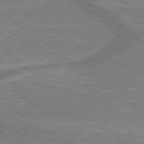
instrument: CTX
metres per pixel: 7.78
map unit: lApd
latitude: 79.4427
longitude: 175.5588
